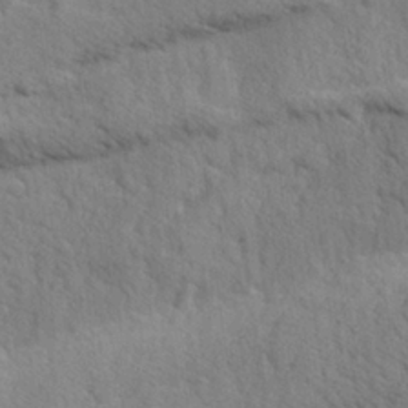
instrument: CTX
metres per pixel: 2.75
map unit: Ave
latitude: -8.3495
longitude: -120.5735
